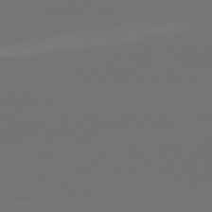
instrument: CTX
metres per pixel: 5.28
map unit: lApd
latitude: 82.1011
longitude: 154.7841
